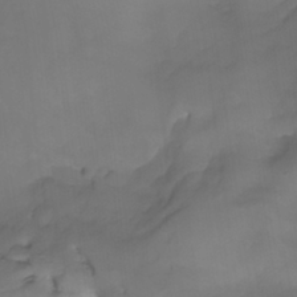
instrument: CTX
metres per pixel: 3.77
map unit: Htu
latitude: -4.6518
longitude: -76.7057
